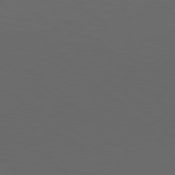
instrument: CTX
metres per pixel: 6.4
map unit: Hpe
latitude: 78.0255
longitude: -175.7450
